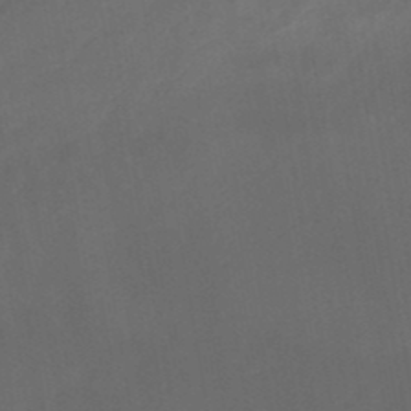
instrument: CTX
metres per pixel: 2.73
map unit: eHb
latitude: -47.8800
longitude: 85.4265
